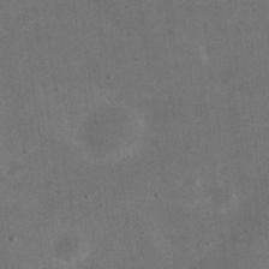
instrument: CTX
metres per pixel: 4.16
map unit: eHh
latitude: 24.4790
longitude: -68.2712
